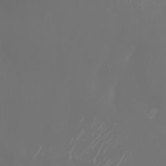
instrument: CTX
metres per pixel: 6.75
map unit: Nhu
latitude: -6.4251
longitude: -90.6490
